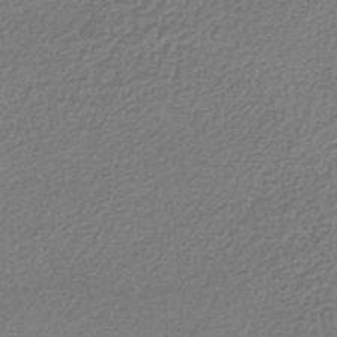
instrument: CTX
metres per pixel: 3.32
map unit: lHb
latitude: -43.6721
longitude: 66.5574
